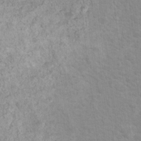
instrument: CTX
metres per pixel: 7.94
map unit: Nhu
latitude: 16.6113
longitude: -31.1215
